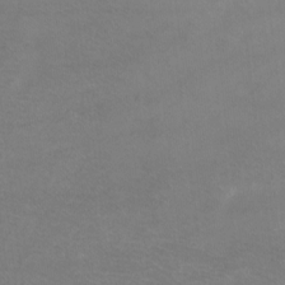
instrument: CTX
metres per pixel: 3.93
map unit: Ht
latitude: -8.0850
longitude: -36.8758
